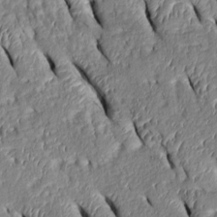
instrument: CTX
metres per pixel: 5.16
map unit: Htu
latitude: 1.1781
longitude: 149.1243
